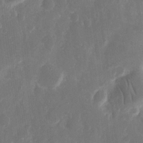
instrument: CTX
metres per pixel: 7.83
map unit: eHh
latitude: 12.3845
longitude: -73.0648
